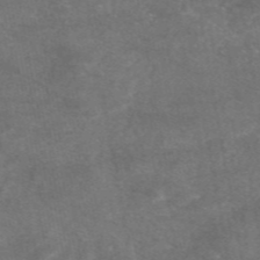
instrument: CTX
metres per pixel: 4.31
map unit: eAb
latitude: 47.2726
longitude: 120.4818
